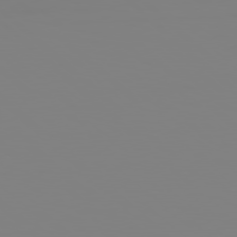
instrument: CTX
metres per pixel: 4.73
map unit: Hpe
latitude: 78.4034
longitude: 178.5762
